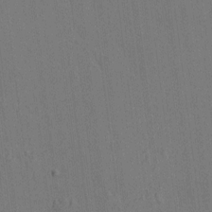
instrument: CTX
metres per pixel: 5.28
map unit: HNhu
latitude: 7.6694
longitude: 15.8990
